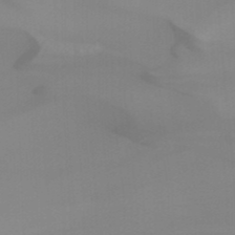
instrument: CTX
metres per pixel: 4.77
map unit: Ht
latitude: -14.7086
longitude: -55.8394
